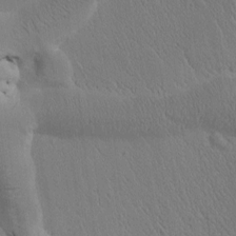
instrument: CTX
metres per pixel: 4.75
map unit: Htu
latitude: -1.0676
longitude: 172.3684
